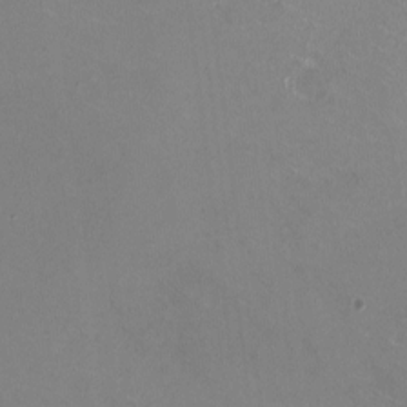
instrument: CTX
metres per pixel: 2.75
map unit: HNhu
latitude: -0.9164
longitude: -2.3656
